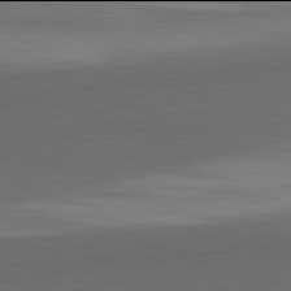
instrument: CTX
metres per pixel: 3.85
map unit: lApd
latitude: 81.9906
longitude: 157.1620
